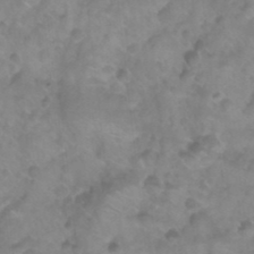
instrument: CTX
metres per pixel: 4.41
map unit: Nhu
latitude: 26.0822
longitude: -54.6679
